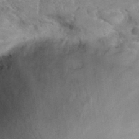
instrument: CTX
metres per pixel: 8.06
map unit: Hto
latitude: 34.5923
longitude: -48.3089
